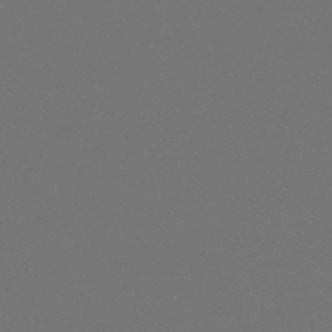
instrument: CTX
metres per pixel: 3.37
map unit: lHb
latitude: -47.3509
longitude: 60.1795
